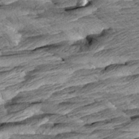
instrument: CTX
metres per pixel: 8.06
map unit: Aa
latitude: 8.3845
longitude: -134.1200
